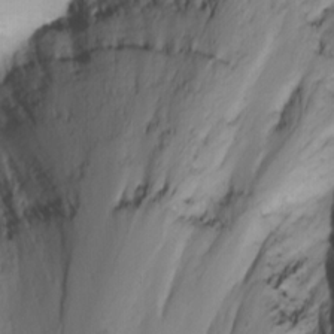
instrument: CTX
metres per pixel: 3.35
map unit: Nhu
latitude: -3.8611
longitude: -87.7638
